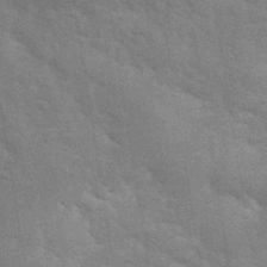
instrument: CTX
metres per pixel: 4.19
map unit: eHh
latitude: 36.4790
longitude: -66.5545
